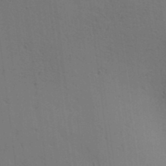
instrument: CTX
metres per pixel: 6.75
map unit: lAa
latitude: 12.6680
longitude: -108.2711
